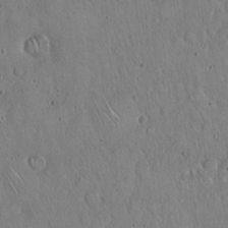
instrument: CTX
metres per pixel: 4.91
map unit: Hto
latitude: 17.5938
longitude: -59.4804
